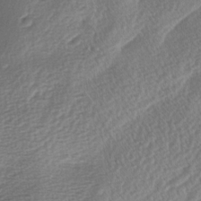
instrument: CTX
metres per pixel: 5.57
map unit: lAa
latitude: -3.7855
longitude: -128.3089
